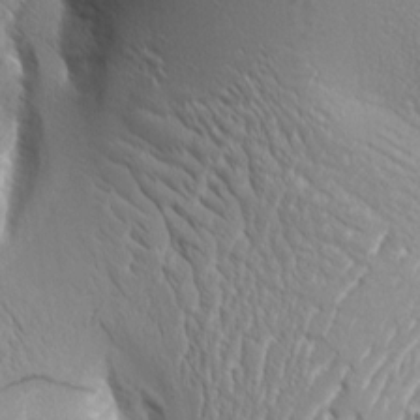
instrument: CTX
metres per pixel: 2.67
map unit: Aa
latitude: 8.6680
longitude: -132.4412
